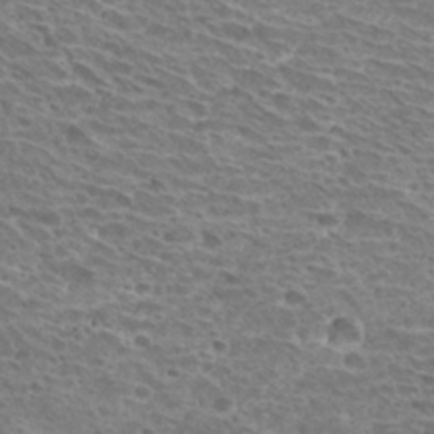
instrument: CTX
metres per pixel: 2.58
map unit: Hto
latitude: 31.2726
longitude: -42.1578
